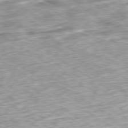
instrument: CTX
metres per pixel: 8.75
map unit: Ap
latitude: -80.1606
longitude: -51.8394
